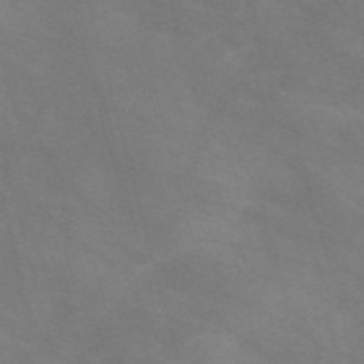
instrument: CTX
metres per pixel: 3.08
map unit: Nve
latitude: -58.4440
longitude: 58.9541
